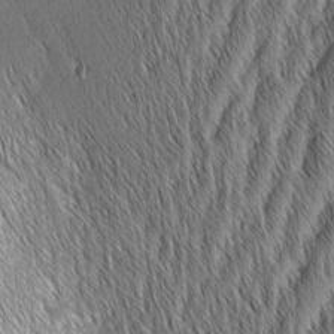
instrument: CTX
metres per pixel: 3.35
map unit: Aa
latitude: 6.5546
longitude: -130.3279
